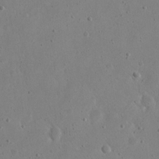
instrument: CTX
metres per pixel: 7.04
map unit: eHh
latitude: 21.3104
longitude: -68.6680
